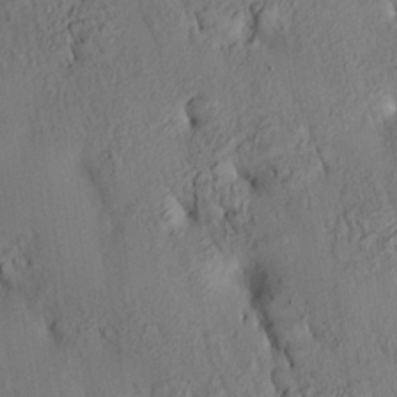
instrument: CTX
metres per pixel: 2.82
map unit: HNhu
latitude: 14.1389
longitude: 12.3495
